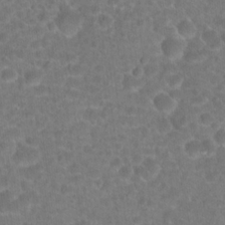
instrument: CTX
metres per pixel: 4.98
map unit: Hto
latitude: 18.3467
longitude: -40.4978
